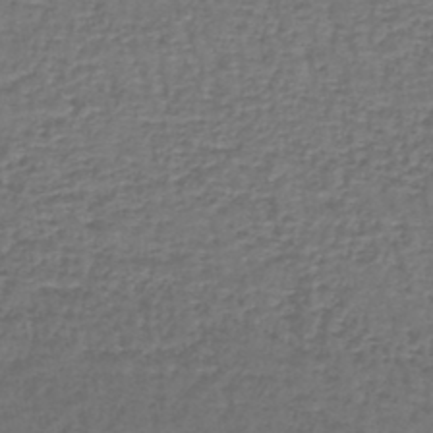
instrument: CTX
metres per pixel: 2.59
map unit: lHb
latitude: -43.5210
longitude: 58.6518
